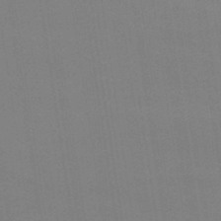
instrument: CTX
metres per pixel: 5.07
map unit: lHb
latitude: -47.2943
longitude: 67.2943
